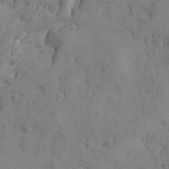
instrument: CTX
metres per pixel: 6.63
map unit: Ave
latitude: -8.1606
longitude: -119.2537
